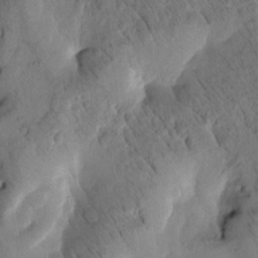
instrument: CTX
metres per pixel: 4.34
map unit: Htu
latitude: -3.0864
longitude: 169.4832
